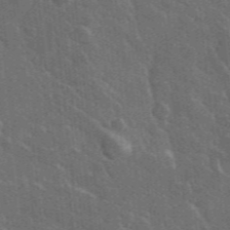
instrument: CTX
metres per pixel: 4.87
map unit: lHvf
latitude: 35.5749
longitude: -90.5924
